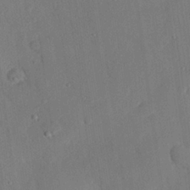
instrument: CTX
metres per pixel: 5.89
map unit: eHh
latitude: 26.6113
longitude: -79.7072
